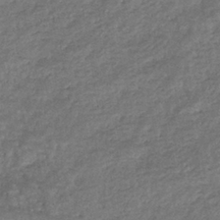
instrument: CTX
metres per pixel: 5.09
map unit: eHb
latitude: -36.1605
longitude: 80.4818
